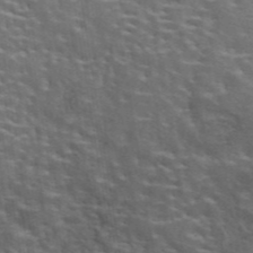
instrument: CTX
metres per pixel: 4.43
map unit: eAb
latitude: 43.5560
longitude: 112.0283
